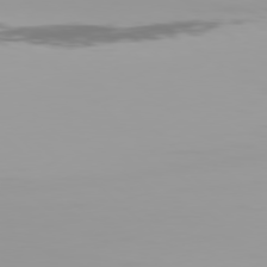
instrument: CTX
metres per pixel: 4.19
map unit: Hpe
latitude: 78.2145
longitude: -145.0647
